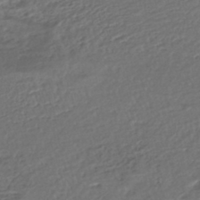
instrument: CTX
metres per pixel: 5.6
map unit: HNhu
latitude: -45.9556
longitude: 101.2375
